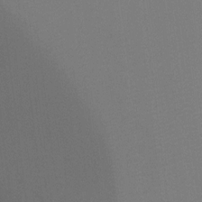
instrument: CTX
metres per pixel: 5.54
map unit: Ht
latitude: -8.8408
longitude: -32.7435
